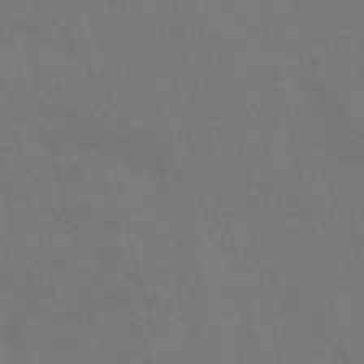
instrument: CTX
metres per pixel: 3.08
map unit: Nve
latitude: -58.2739
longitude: 51.6911
